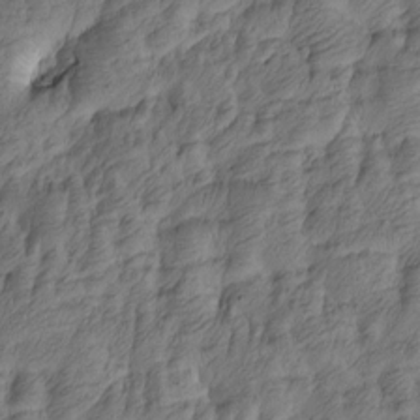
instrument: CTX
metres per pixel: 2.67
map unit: Htu
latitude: -5.2376
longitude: -177.8205
